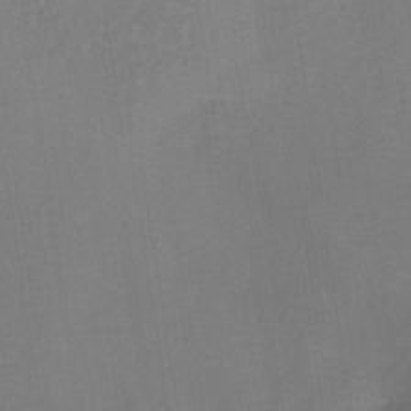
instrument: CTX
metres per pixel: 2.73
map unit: lHb
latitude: -35.2565
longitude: 66.8030
